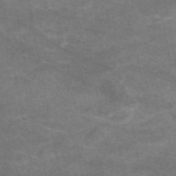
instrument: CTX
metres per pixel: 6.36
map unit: eAb
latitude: 48.4601
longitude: 122.6330
